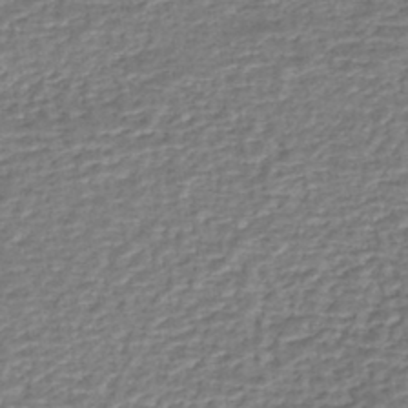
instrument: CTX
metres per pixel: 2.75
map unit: eHh
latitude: -43.5966
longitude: 121.5210
